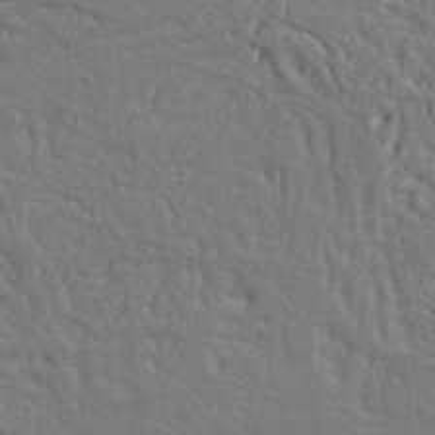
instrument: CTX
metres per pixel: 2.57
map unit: Ht
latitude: 10.3278
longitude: -77.0269
